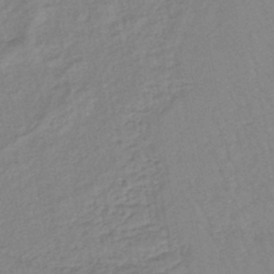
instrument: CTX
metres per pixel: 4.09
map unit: eHb
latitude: -44.8975
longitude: 80.6141
